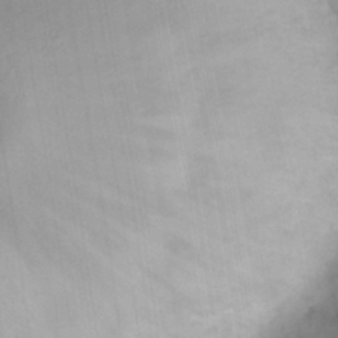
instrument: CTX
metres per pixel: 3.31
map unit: eHh
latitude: 24.1766
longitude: -64.4979
